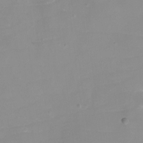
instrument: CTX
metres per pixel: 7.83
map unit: eHh
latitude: -4.0094
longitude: -76.3467
